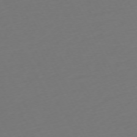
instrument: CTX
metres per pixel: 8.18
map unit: Ap
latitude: -73.7100
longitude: -69.7261
